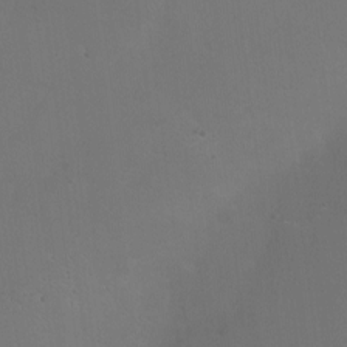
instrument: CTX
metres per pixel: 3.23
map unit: Nhu
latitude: -14.5952
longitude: -55.1403
